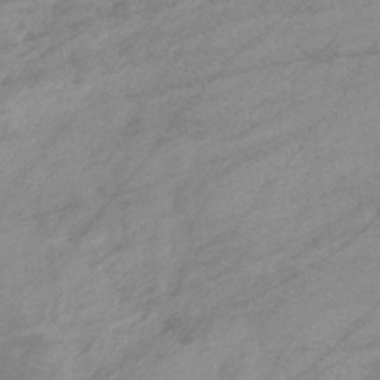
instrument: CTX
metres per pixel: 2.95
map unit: eHb
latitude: -32.9920
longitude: 70.8030
